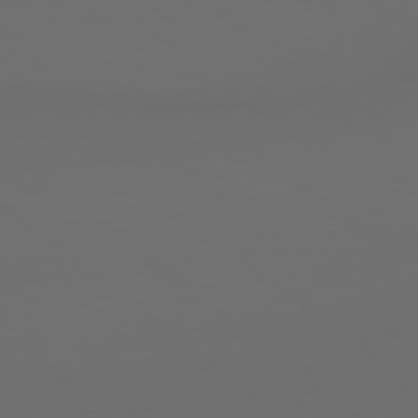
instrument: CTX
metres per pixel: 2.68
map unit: Hpe
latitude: 78.5924
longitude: -174.3845
